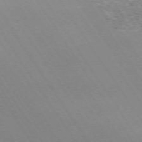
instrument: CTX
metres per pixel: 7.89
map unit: Hpe
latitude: -72.4629
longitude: 11.8045
